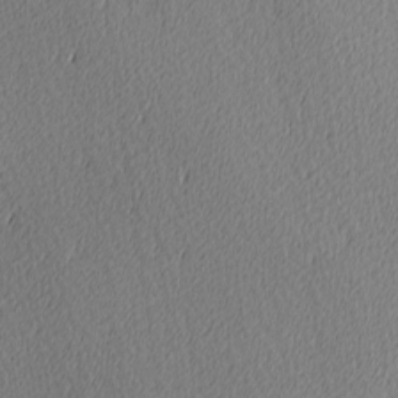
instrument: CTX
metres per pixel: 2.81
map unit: Ave
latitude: 3.7449
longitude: -113.6883
